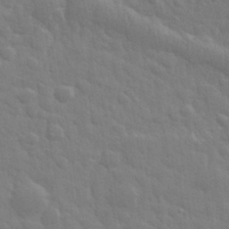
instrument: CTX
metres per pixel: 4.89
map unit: eHh
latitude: 32.6302
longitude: -70.2900
